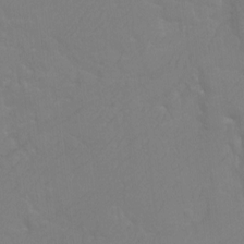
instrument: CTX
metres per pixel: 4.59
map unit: Ht
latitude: -9.7855
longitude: -34.1766
